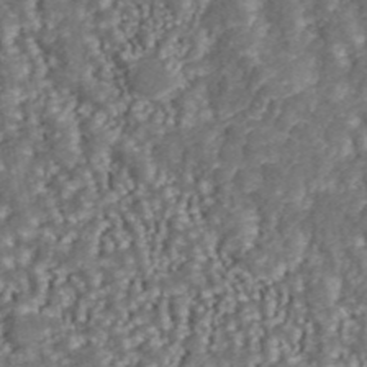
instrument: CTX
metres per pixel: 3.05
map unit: ANa
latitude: 43.9528
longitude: 37.0675
